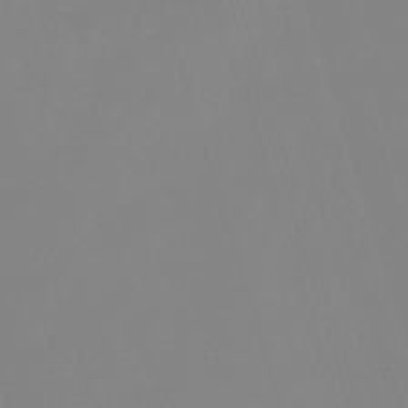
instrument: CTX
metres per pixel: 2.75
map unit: lHb
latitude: -49.4455
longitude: 81.5399
